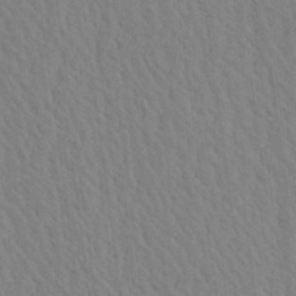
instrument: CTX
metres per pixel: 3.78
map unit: Aa
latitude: 24.6679
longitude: -133.3860
